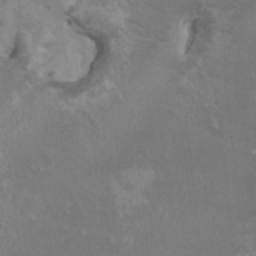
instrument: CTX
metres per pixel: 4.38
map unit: HNhu
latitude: 6.0255
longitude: -1.6882
